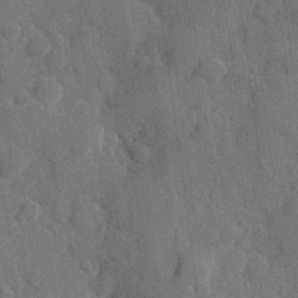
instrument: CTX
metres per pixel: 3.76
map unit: Hve
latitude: 24.2711
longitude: 149.3699
